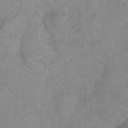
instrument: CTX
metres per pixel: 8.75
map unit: Ht
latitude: -9.2376
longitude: -35.3481
